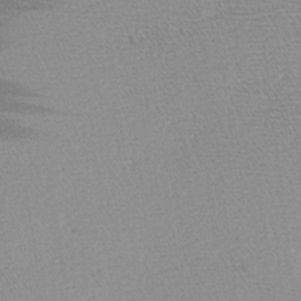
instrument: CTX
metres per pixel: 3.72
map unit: Hve
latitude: 2.8002
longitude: -122.2711
